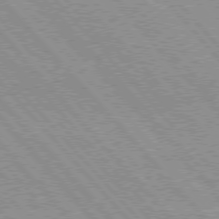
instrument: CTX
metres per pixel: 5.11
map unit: Hpe
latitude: 75.9339
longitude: -150.9135
